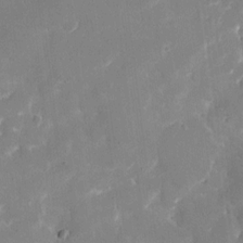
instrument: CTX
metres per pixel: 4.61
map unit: eHh
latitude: 10.2901
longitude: -69.2159
